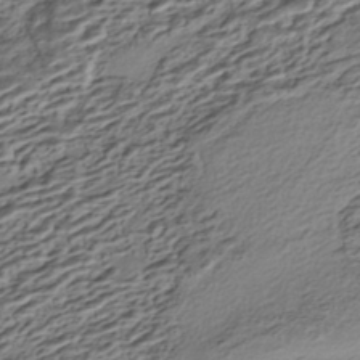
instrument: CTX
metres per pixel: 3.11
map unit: HNhu
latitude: -42.5006
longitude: 105.9178
